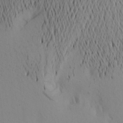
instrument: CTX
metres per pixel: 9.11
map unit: Aa
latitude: 20.8569
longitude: -145.5560
